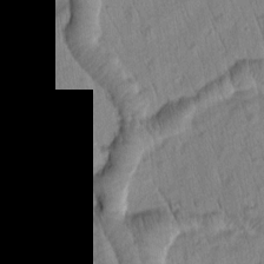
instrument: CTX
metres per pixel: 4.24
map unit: Htu
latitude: 2.1955
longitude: 178.6140
